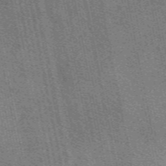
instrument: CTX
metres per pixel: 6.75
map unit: eAb
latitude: 50.4601
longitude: 107.5777
